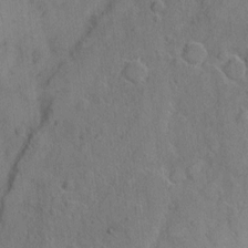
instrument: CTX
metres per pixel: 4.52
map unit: Hto
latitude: 4.6113
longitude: -60.8947
